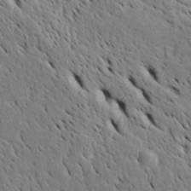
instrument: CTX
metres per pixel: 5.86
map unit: Htu
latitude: -4.9730
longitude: 153.1998
